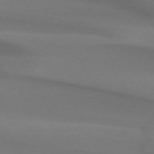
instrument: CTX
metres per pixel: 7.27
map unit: lApd
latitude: 74.4034
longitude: -65.9528
